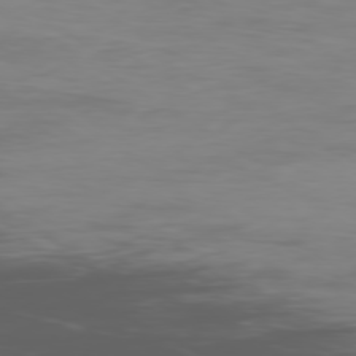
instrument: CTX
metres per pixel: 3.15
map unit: Ap
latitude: -79.3698
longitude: -77.8961
